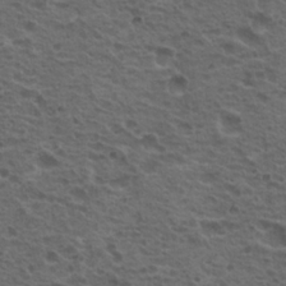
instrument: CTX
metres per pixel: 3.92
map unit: Hto
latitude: 19.1781
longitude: -32.0633
